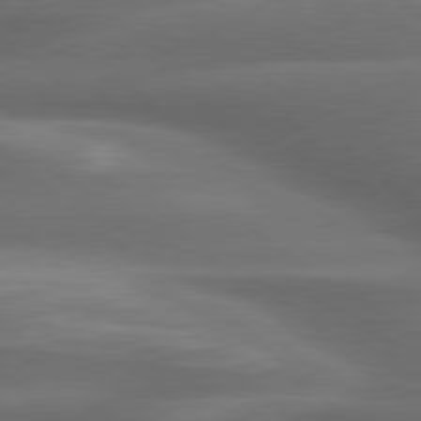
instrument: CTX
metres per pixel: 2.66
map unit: lApd
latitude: 79.3482
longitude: -116.3656
